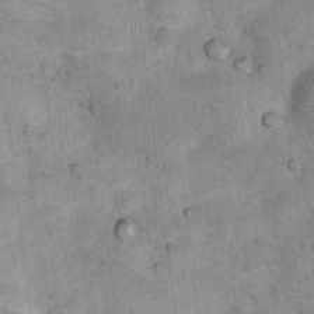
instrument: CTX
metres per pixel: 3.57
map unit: Nhu
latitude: 7.1214
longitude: -23.6883
